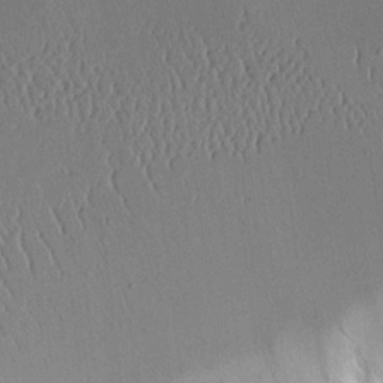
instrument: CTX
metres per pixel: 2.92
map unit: Aa
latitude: 12.0822
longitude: -127.1781
